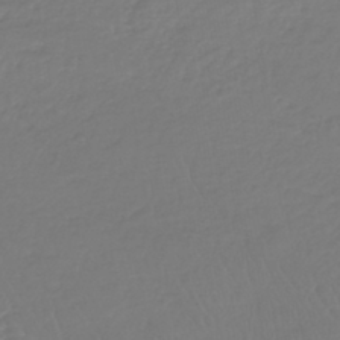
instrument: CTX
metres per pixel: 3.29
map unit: lHb
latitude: -41.4643
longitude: 68.4251
